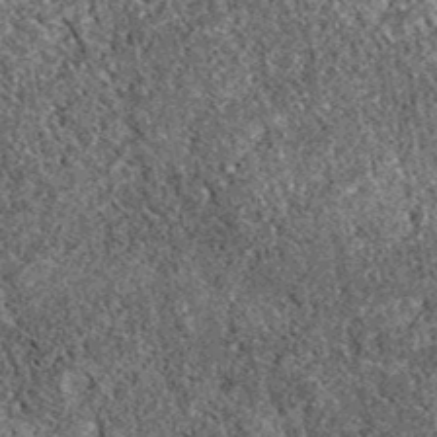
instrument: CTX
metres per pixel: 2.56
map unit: eAb
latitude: 38.4790
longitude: 111.3888
